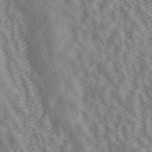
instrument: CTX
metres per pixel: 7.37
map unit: ANa
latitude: 42.6302
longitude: 50.5195
